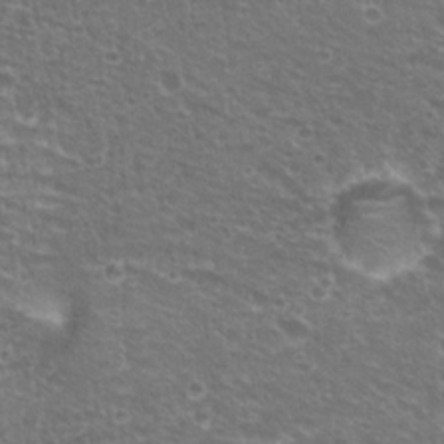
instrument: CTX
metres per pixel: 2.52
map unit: Hto
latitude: 22.2900
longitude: -32.8947
